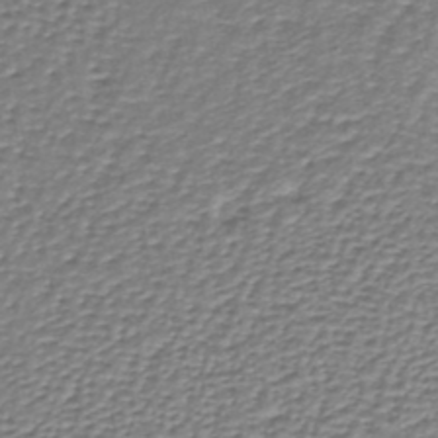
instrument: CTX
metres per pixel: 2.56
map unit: lHb
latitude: -36.7463
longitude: 58.6896
